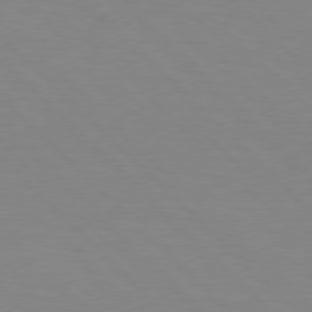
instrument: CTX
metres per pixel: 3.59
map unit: Hpe
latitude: 77.2159
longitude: -160.8569
